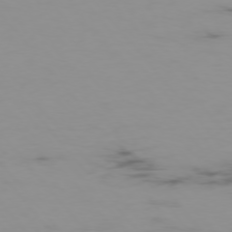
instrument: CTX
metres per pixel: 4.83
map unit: Hpe
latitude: -75.9367
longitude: -19.4615
